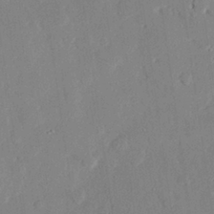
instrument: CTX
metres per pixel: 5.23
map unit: eHh
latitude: 28.2711
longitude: -81.1592
